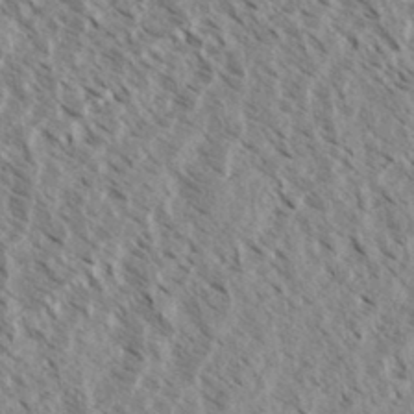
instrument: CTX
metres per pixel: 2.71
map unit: eHh
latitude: 34.2900
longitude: -140.1955
